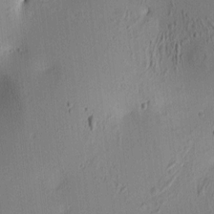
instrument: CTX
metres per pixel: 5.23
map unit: lAa
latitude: 6.5546
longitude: -114.0633
